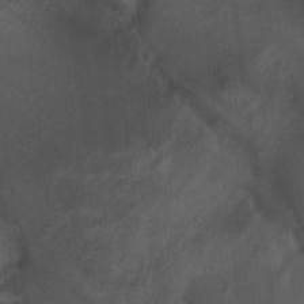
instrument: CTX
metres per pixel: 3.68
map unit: Ht
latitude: 2.5734
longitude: -26.9325
